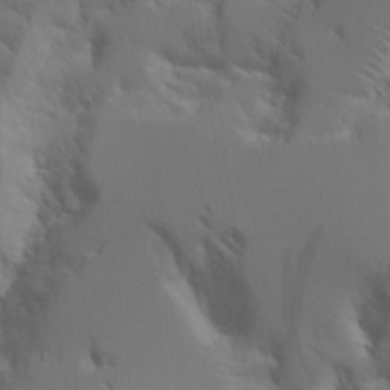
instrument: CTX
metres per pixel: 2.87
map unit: Aa
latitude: 21.8961
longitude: -124.3278
